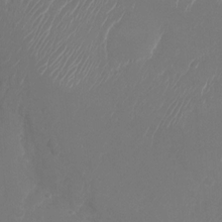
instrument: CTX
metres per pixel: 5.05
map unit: Nhu
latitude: -28.2362
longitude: -64.6679
